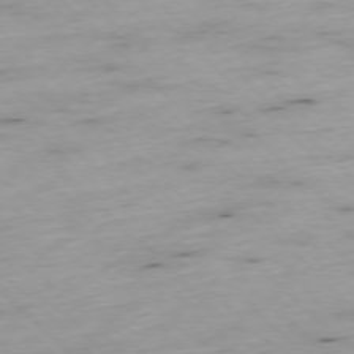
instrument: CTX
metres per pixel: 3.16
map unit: Ap
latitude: -77.3321
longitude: -60.8002
